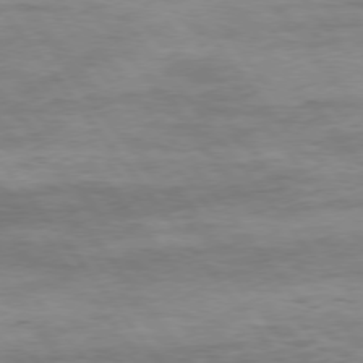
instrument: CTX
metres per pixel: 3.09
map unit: Hpe
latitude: 75.0270
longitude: -143.5560
